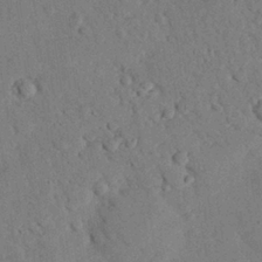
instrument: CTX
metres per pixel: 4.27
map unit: eHh
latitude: 26.8758
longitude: -80.7435
